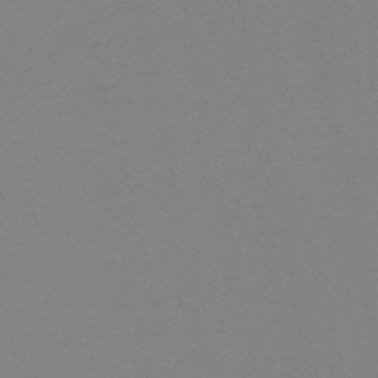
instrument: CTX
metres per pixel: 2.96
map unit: lHb
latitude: -48.8219
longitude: 69.8044
